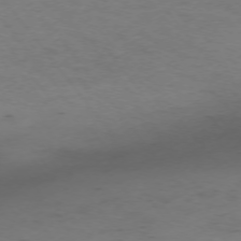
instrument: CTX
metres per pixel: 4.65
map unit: Ap
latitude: -74.8975
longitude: -79.0270
